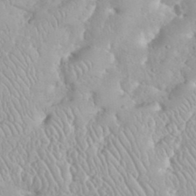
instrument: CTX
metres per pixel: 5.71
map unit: eHh
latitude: 35.2726
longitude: -63.3860
